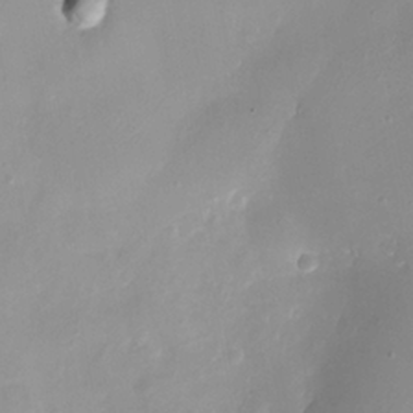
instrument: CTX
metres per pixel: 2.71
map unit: eHh
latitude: -4.9730
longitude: -78.2334
